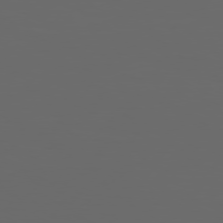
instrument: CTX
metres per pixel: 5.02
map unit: Hpe
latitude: 75.3293
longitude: -125.8394
